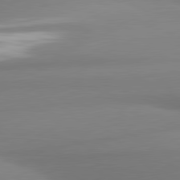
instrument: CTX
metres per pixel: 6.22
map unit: lApd
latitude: 81.2726
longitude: 176.1228
